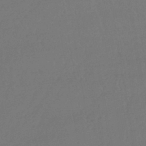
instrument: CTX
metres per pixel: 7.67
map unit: lHb
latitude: -43.5399
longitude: 75.6155
